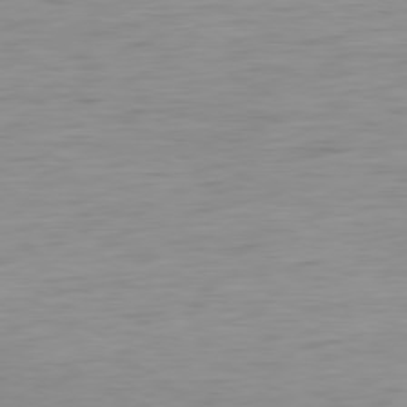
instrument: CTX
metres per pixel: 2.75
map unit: Ap
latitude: -80.5574
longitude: -61.6127
